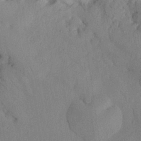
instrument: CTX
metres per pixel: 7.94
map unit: Nhu
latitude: 27.0836
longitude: -71.5560
